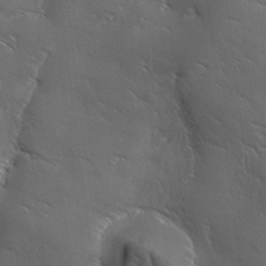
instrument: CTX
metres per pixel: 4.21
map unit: Ave
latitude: 0.8947
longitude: -114.2144
